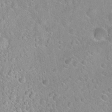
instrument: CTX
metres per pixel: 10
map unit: Hto
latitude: 21.4238
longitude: -52.7058
